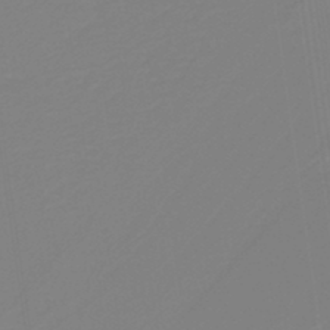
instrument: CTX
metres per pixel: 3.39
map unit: HNb
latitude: -41.3321
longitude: 51.5588
